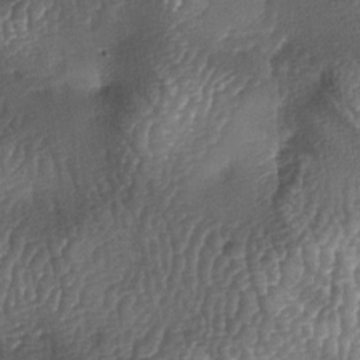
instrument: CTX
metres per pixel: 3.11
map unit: lAa
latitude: -5.9178
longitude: -127.5749
